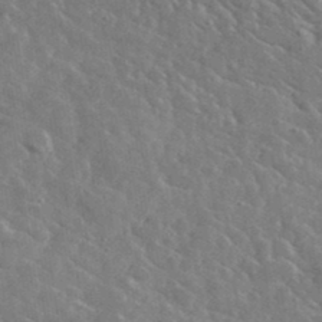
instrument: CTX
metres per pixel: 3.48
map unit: lHvf
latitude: 37.1970
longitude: -89.5372
